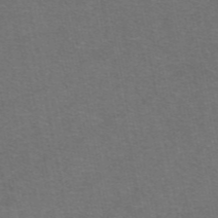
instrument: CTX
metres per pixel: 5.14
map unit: eAb
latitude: 47.6694
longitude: 105.2943
